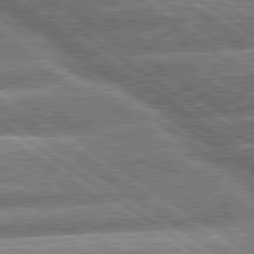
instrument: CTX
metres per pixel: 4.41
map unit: lApd
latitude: 79.9906
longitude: -158.8569
